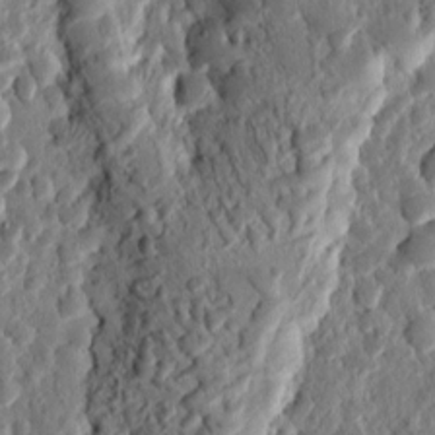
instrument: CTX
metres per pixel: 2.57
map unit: Ht
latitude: 11.4238
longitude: -75.6316
